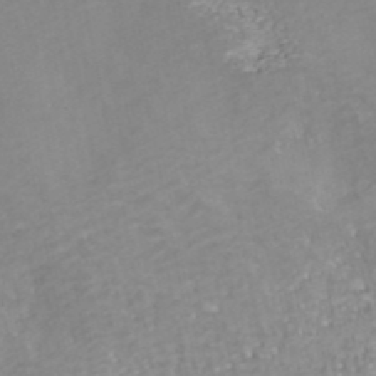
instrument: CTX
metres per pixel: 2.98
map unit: ANa
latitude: 40.7813
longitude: 23.6155
